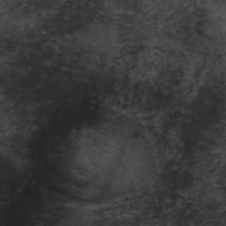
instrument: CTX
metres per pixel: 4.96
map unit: ANa
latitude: 41.3292
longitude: 53.1809
